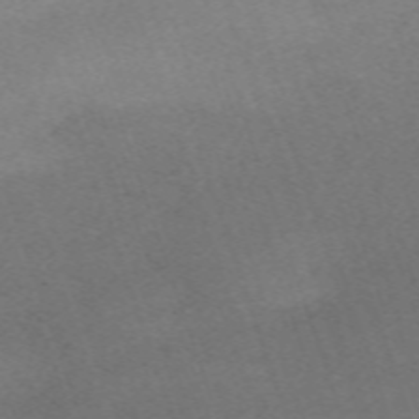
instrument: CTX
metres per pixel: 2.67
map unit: eHh
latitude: -64.0472
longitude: 50.3684
